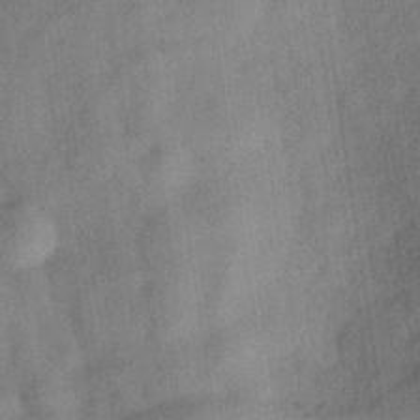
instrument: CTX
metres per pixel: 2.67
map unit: Hve
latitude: -31.7855
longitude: 92.0661
